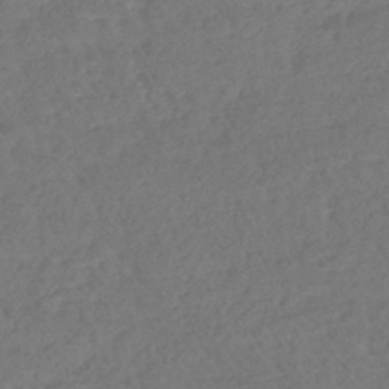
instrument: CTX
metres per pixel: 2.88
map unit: lHb
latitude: -42.8974
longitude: 68.8030
